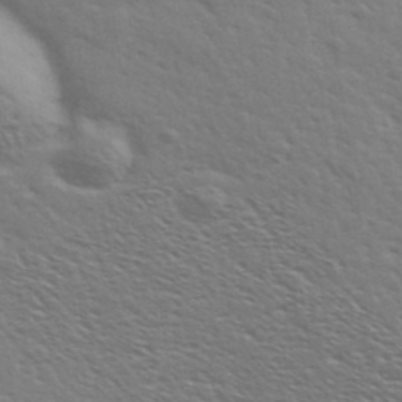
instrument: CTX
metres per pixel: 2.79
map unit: Ave
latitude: 37.3860
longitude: -109.1592
